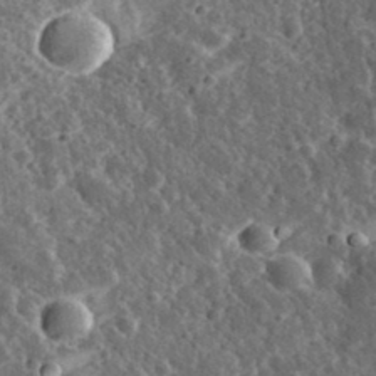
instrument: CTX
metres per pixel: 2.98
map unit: eHh
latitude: 34.5168
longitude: -79.4049
